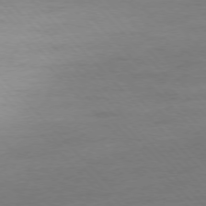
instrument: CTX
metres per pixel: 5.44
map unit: Ap
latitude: -77.0675
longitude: -93.0269
